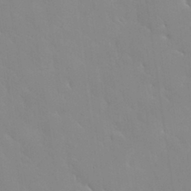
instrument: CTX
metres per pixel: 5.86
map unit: Nhu
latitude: 31.1970
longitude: -57.3670
